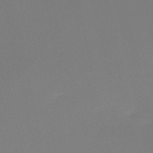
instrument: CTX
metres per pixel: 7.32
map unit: eHh
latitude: -52.2361
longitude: -25.1592
